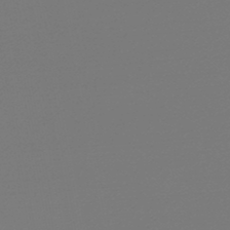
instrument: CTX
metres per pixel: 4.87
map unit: lHb
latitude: -47.0297
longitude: 65.8612
